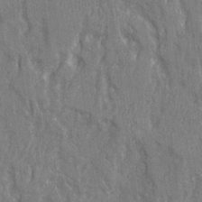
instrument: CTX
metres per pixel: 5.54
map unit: Ave
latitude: 22.2522
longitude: -134.1577
